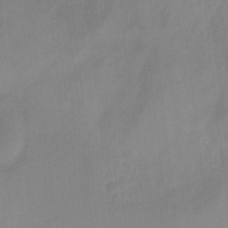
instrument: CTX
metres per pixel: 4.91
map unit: Nhu
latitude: 4.1767
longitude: -16.7435
